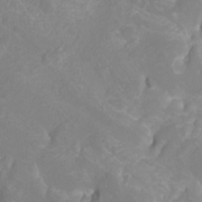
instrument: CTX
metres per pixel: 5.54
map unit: Htu
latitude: -12.6519
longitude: -72.3279
